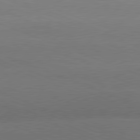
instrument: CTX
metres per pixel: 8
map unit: lApd
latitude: 81.0080
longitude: -131.8773
